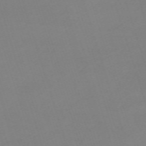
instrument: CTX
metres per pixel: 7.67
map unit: eHh
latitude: -62.8030
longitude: 49.4077
